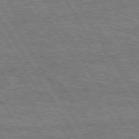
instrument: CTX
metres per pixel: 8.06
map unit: Hpe
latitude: 74.9136
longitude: -154.8191
